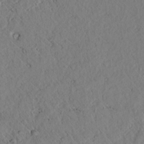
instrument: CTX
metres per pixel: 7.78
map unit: lAvf
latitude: 7.4048
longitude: 160.7085
